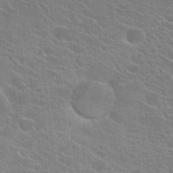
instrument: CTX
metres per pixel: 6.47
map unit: Hto
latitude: 23.7827
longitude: -40.6868
